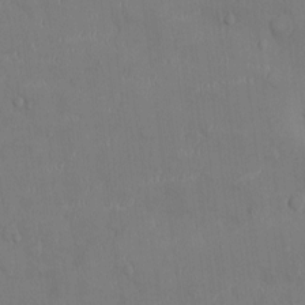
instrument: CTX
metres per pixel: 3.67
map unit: Ht
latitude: -4.1794
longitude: -13.8772
